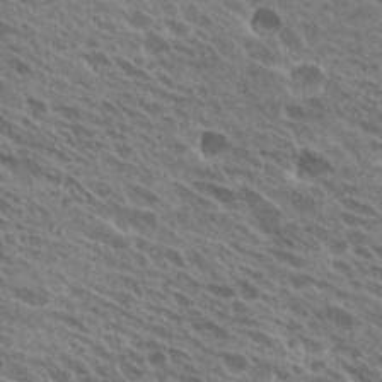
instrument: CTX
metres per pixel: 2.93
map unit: Hto
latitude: 25.5938
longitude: -40.4223
